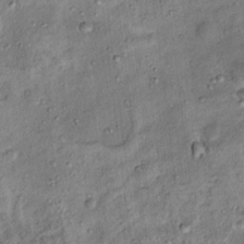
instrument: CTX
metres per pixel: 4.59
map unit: Ht
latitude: 13.6505
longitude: -40.7624
